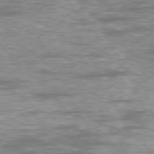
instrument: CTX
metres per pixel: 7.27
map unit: Ap
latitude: -77.6155
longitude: -80.6868
